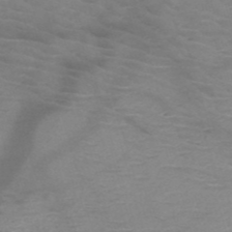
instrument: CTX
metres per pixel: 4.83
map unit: HNb
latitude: -49.9556
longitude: -46.4601
